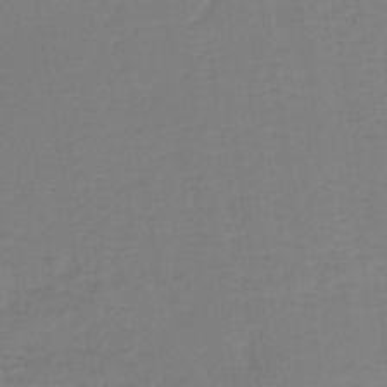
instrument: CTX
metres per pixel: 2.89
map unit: lHb
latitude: -41.2376
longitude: 64.1039
